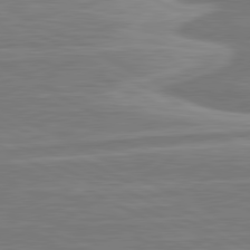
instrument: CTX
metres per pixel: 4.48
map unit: lApd
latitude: 80.8569
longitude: -174.1578
